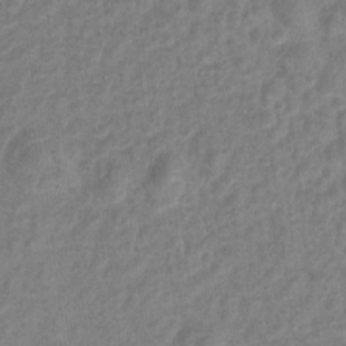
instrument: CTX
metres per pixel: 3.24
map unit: Hto
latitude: 6.4790
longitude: -31.8017
